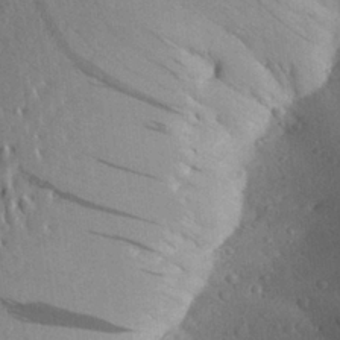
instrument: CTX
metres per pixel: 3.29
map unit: Aa
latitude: 27.6694
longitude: -144.9702
